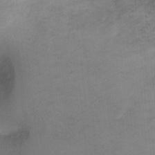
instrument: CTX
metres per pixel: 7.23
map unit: Ht
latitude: 2.1578
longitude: -29.1214
